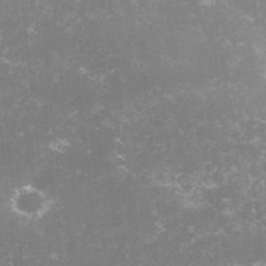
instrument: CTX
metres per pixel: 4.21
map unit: lHvf
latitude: -14.9731
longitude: -100.5546
